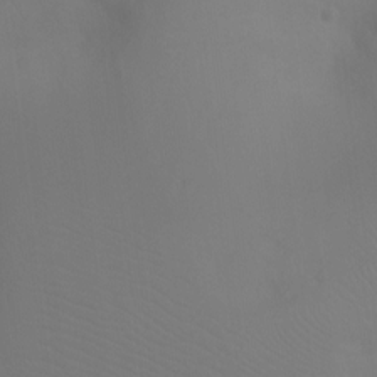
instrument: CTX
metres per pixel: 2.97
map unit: Ht
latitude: -7.5966
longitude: -28.7057
